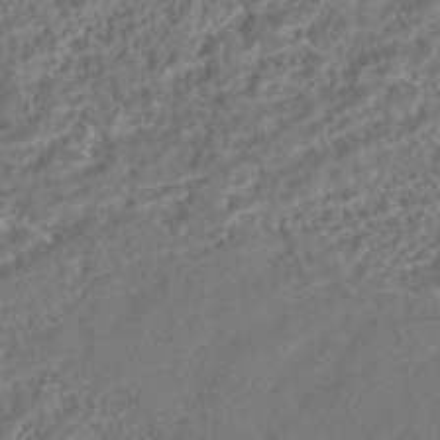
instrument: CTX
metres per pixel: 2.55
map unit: HNhu
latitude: -43.7477
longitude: 100.2739
